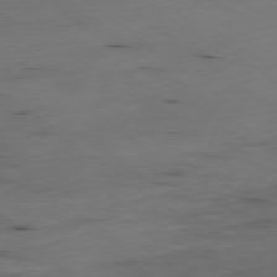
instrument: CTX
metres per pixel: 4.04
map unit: Ap
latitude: -79.3320
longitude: -92.1389
